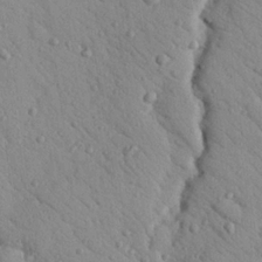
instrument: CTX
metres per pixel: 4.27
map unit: Nhu
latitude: 23.2726
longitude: -75.3293
